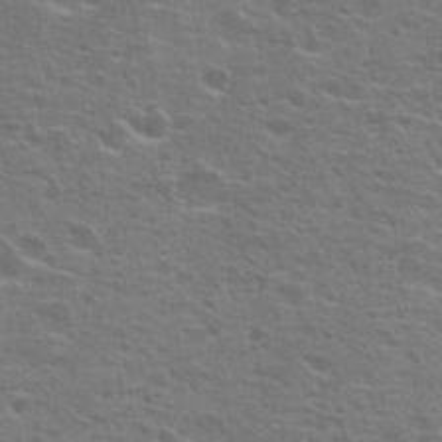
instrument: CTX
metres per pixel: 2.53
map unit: Hto
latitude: 23.5371
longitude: -46.9325
